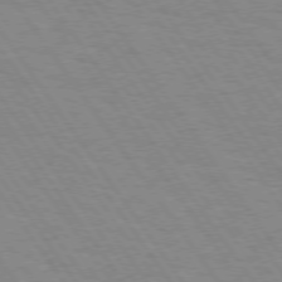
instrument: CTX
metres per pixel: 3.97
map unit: Hpe
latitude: 74.0822
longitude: -137.3293
